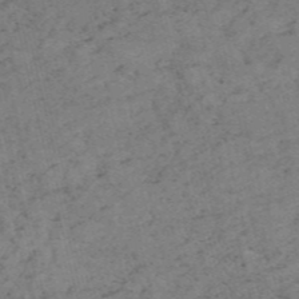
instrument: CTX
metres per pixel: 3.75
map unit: HNb
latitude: -55.0487
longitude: -47.8206
